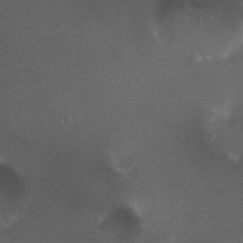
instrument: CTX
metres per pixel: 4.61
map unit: HNhu
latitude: 5.1592
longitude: 8.2928
